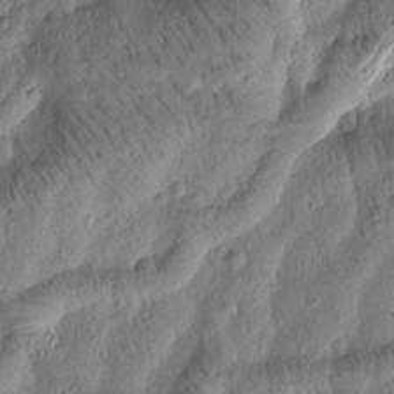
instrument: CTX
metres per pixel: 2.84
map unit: Htu
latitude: -3.5588
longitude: 171.2376
